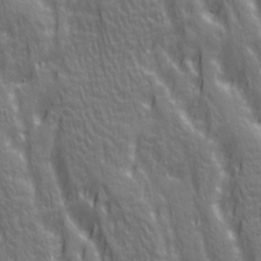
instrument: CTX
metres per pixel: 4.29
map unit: Ave
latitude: 20.5924
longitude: -134.4790
